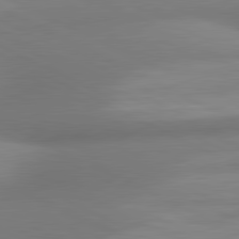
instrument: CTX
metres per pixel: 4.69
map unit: lApd
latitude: 80.9136
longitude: 131.4643
